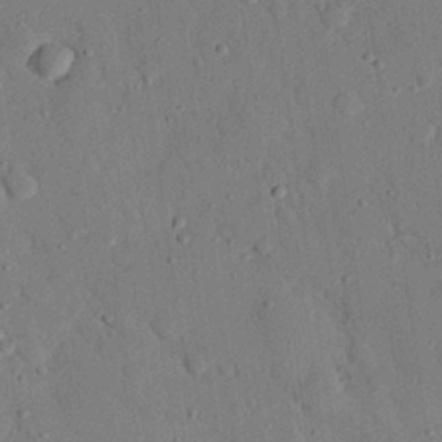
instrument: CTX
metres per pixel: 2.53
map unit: eHh
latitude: 26.7057
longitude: -79.4994
